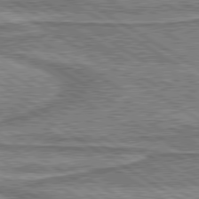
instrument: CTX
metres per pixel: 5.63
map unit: lApd
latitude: 80.2333
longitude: 172.6896
